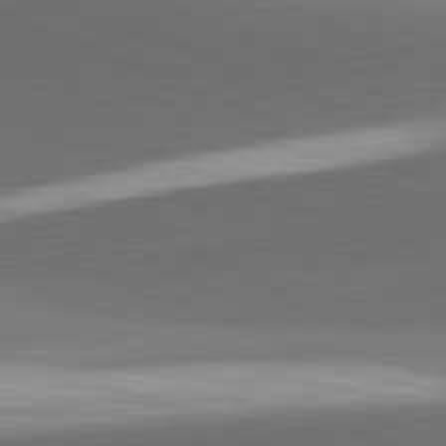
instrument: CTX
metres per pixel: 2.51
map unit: lApd
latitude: 81.7639
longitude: 137.1053
